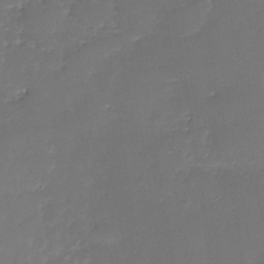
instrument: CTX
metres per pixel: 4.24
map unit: Nhe
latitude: -37.3131
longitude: -87.3859
